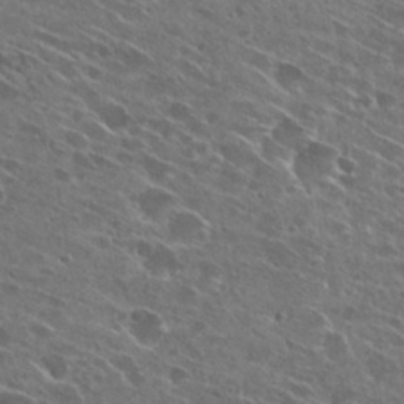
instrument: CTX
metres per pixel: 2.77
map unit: Hto
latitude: 27.8395
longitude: -44.8947
